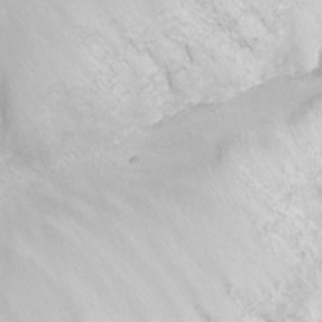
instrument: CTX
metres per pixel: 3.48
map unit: Nhu
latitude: -8.4251
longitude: -72.5546
